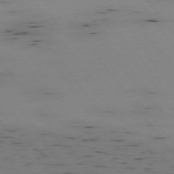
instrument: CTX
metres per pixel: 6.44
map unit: Hpe
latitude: -74.6708
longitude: 3.0864
